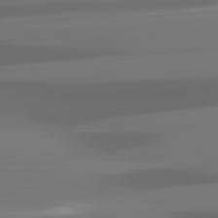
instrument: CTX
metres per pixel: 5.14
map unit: lApd
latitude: 82.2333
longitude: -145.8961
